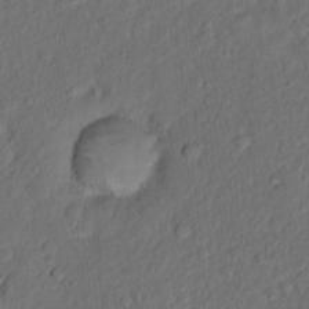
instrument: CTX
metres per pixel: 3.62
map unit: eHh
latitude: 1.4615
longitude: -56.0822
